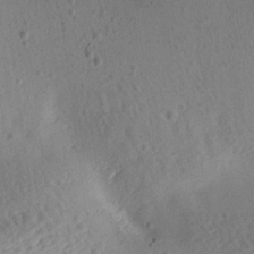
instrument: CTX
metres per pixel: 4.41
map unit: Aa
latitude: 12.9514
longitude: -140.8191
